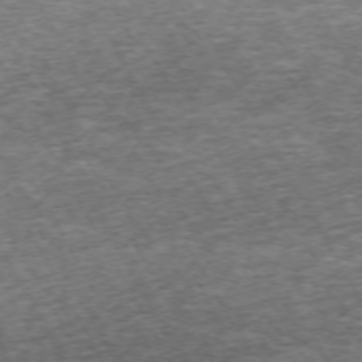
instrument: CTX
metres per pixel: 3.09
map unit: Hpe
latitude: -71.4832
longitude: 13.4643
